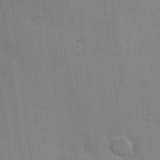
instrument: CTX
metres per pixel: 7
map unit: Hve
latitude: 17.7639
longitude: 151.3321
